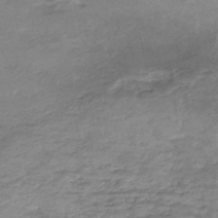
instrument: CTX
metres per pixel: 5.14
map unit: Nhe
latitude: -47.8800
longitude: -171.0080
